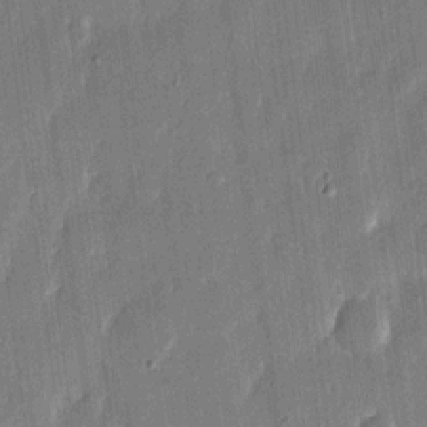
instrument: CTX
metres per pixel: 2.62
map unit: eHh
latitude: 12.3656
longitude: -70.9702
